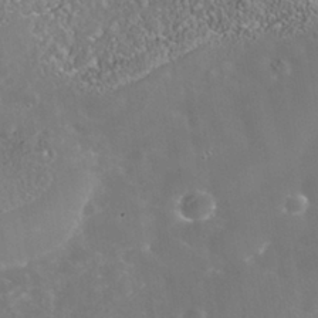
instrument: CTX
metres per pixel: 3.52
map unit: Nhe
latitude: -38.9920
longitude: -117.6127
